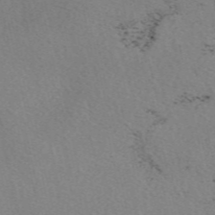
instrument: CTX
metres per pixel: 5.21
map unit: eAb
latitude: 49.8772
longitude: 107.2943
